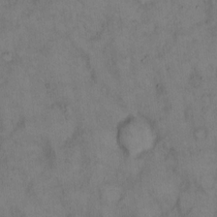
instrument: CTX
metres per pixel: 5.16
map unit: eHh
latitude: 14.5546
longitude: -62.3656
